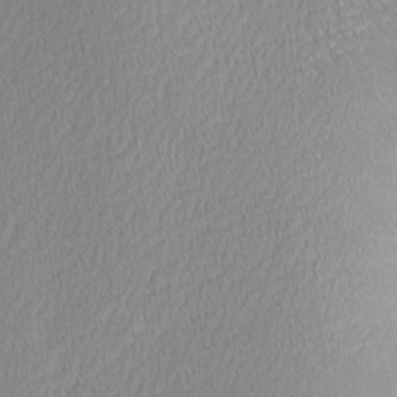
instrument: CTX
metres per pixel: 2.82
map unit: Nhu
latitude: 2.1200
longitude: -77.1970
